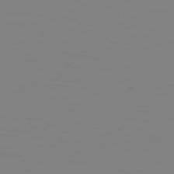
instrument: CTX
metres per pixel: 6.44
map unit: Hpe
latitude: 74.2712
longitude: -127.0081
